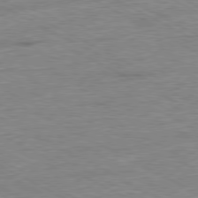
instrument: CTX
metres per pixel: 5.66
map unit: Ap
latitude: -80.8408
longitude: -76.7624
